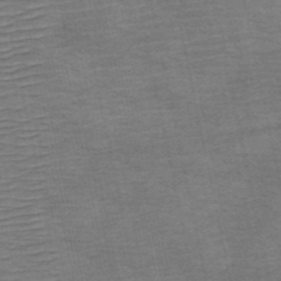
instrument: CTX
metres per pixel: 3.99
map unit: HNb
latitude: -53.9556
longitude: -43.9717
